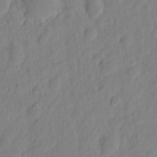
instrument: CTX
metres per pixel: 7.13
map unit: eHh
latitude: 8.0255
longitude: -74.5168
